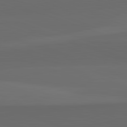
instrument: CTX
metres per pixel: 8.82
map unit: lApd
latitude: 82.4978
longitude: 135.1431
